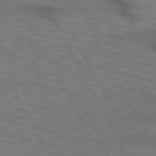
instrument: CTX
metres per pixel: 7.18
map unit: lApd
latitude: 71.6883
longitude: -55.5938
